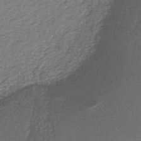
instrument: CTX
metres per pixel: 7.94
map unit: HNb
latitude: -36.8219
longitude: 51.2187
